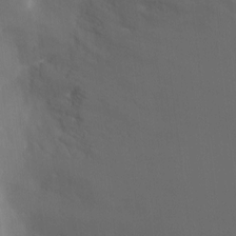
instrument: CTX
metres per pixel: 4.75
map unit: Ht
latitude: -8.5763
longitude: -24.2522
